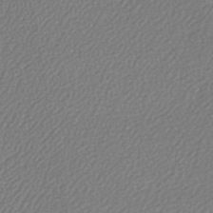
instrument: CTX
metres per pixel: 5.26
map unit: lHb
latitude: -43.7855
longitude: 78.7841
